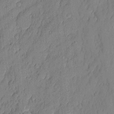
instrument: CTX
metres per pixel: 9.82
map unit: eHh
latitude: 4.6868
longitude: -76.4412
